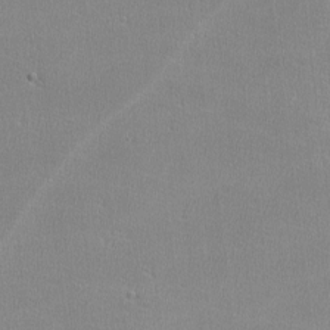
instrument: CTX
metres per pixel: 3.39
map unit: lHvf
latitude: -12.1795
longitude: -101.5938
